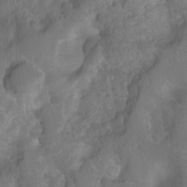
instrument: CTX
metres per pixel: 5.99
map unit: Hto
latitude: -3.0864
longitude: -34.2333
